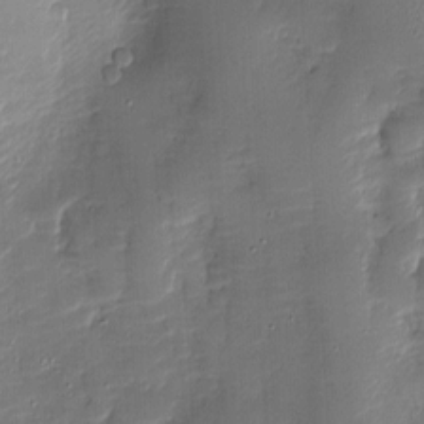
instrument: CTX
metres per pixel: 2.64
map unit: Nve
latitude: -7.0675
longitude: 175.2187
